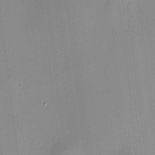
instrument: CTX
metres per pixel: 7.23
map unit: HNhu
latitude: 8.5357
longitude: 13.3699
